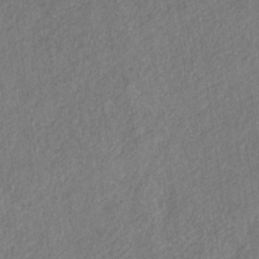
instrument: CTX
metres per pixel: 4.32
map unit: eHb
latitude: -30.2172
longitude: 69.1242
